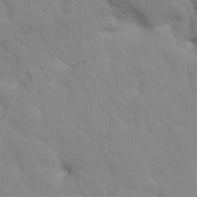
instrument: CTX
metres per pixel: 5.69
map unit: HNhu
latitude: 4.2711
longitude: -2.9702
